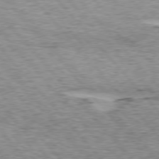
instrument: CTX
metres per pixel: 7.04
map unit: lApd
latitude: 75.5182
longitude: -77.7827
